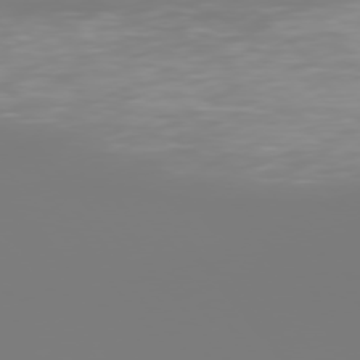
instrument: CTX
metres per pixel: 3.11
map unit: Hpe
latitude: 75.8394
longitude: -142.3845
